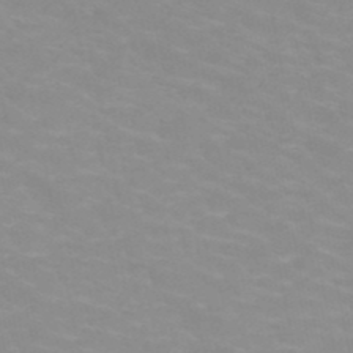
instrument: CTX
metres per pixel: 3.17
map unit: HNb
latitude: -48.1606
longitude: -46.7624
